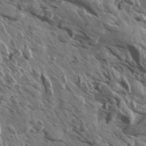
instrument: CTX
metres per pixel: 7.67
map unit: Aa
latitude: 13.3860
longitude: -143.1970
